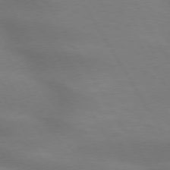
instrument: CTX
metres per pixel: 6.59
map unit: lApd
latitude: 73.8584
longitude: -48.5924
